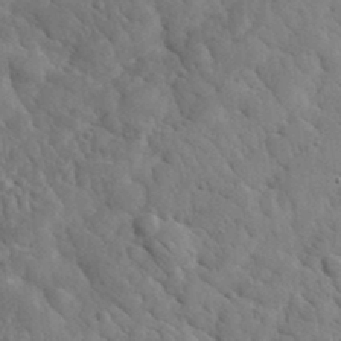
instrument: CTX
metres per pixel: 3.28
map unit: lHvf
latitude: 35.4615
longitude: -87.0647
